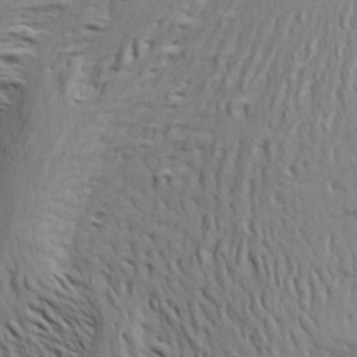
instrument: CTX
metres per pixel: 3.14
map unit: Aa
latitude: 26.1389
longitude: -143.3671
